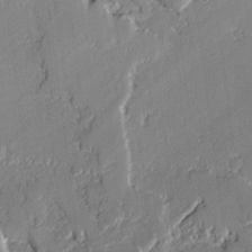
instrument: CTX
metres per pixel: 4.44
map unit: lAvf
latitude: -1.5588
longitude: -109.1214
